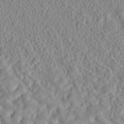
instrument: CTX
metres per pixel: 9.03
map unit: ANa
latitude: 40.2144
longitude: 28.1606
